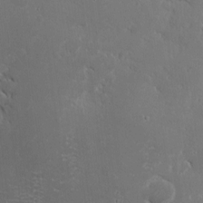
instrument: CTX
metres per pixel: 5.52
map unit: eHh
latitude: 2.3845
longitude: -78.5546
